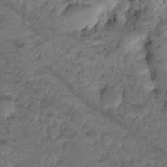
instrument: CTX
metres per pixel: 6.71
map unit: Hto
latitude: -7.7477
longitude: -44.5923
